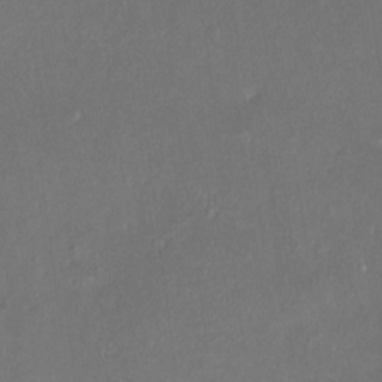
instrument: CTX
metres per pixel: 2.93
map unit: HNhu
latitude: 7.2348
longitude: 3.1809
